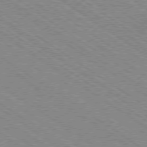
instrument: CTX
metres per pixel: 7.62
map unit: Ap
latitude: -79.0297
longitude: -79.7639
